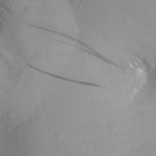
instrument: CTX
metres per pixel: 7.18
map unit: Aa
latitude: 27.8583
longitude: -140.4978
